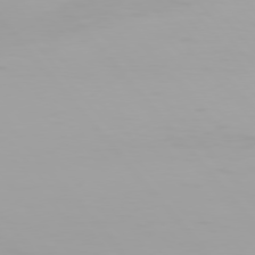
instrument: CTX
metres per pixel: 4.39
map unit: Hpe
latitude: 76.3278
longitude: -135.1970
